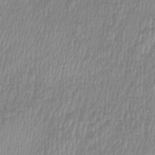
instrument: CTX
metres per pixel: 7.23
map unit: Htu
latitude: -8.8030
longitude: -74.4601
